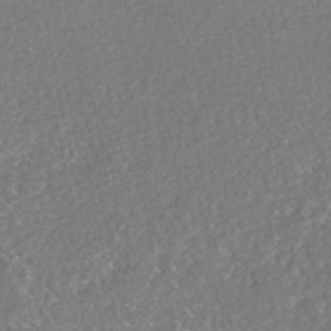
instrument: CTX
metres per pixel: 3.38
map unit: HNhu
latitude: -47.6533
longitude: 103.2187
